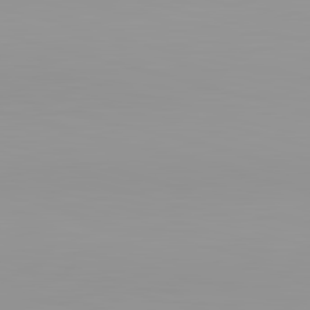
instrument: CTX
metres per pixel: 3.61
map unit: lApd
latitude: 83.2537
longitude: -135.4048
